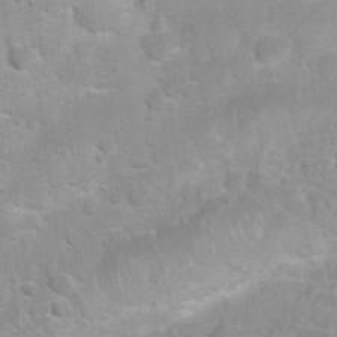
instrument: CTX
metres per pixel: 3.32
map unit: Nhu
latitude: 26.7813
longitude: -62.8569
